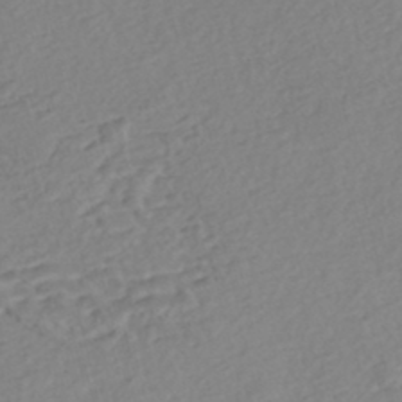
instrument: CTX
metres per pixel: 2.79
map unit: Nhe
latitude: -46.8597
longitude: -172.4789
